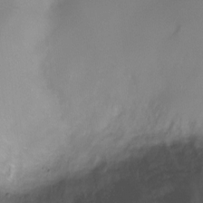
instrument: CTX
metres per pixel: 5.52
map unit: Ht
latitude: -10.0661
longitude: -28.9702
